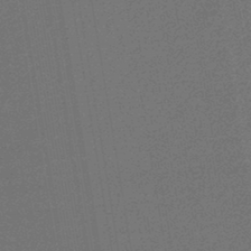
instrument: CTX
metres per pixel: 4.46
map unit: lHb
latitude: -44.7274
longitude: 64.9164
